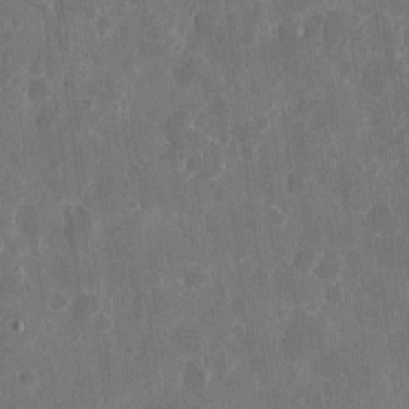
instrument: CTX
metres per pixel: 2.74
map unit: eHh
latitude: 5.7072
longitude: -67.0458
